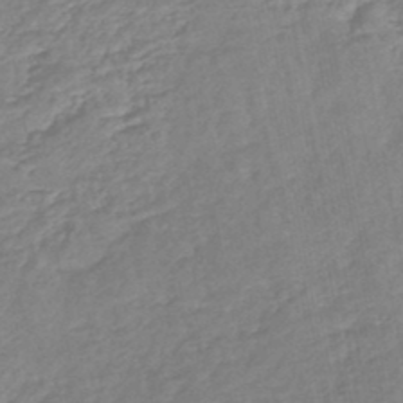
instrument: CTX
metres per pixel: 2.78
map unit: lHb
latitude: -45.3510
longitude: 77.8044
